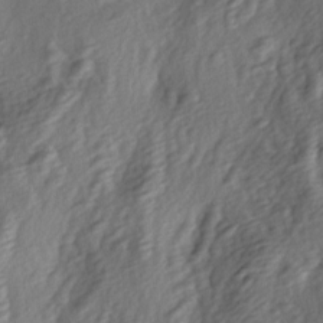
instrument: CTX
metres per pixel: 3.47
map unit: lAa
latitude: -4.5951
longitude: -123.1025
